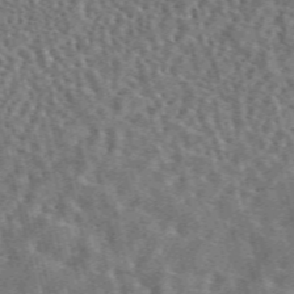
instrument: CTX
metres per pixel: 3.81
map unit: eAb
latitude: 44.8569
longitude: 111.5021
